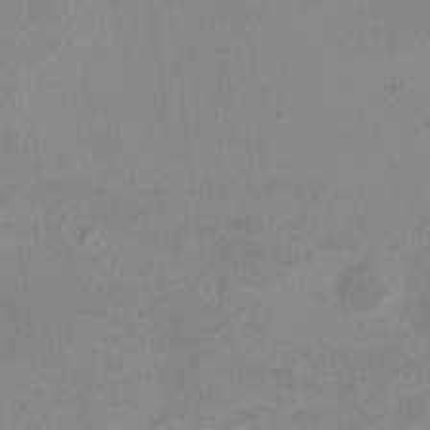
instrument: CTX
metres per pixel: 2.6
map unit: HNhu
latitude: 5.3104
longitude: 8.9542
